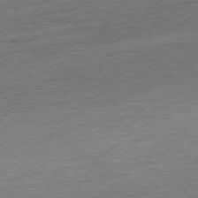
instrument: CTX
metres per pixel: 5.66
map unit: Ap
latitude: -77.5777
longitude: -64.0444
